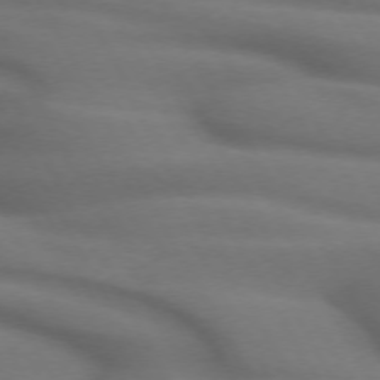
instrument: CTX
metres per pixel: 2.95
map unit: lApd
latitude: 71.6316
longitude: -51.9717
